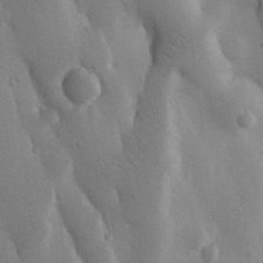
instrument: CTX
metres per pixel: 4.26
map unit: Nhu
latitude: 15.2537
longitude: -78.4412
